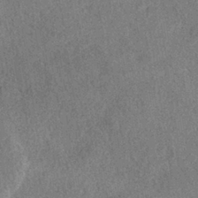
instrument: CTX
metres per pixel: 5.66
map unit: eHh
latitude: -40.1417
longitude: -26.9325
